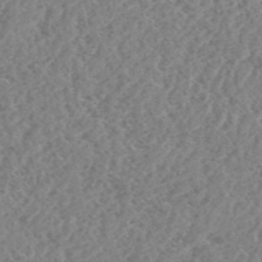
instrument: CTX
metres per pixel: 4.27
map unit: HNhu
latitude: -48.7086
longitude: 29.8800
